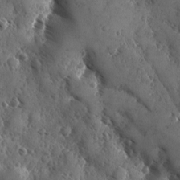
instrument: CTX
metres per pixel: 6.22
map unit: Ave
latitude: -10.2928
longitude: -118.8380
